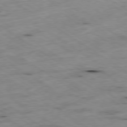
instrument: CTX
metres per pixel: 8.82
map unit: Hpe
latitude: -79.1242
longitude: -21.3104
